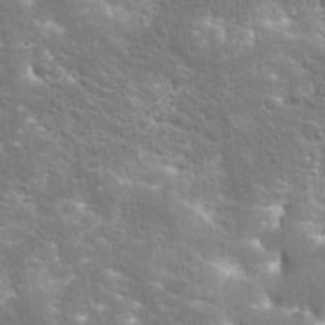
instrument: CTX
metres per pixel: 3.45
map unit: Hto
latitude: 25.8583
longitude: -45.1214
